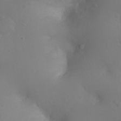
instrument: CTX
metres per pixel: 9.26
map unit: Ht
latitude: -9.5777
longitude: -23.5182
